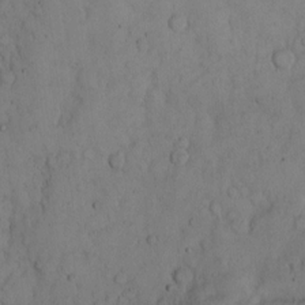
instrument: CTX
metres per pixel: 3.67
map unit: Hto
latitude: 9.2537
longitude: -57.8394
